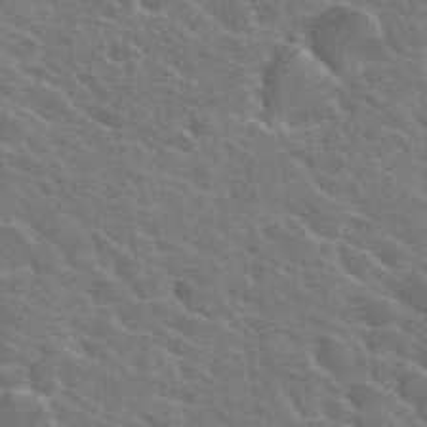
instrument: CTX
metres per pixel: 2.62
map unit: Hto
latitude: 25.2348
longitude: -36.5924
